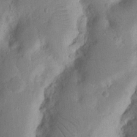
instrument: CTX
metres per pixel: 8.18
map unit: Nhu
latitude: 15.9906
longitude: -74.6868
